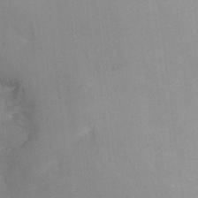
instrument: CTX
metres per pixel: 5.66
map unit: Nhu
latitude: -10.8030
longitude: -36.4223
